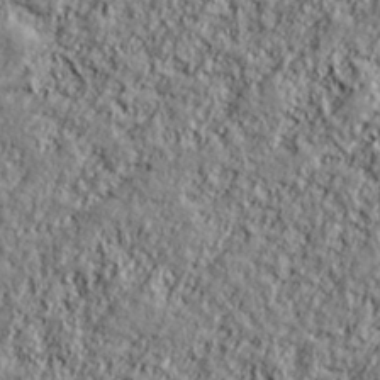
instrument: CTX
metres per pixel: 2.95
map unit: lHvf
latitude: 38.5168
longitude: -91.5938
